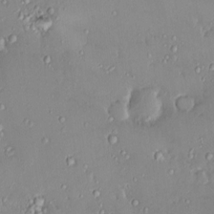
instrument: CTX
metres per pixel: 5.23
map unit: HNhu
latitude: 5.8016
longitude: 1.4077
